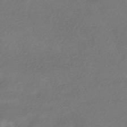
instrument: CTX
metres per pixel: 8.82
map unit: HNhu
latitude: -42.2739
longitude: 95.1242
